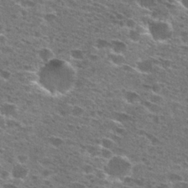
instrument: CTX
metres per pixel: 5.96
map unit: Hto
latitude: 27.4993
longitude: -47.4238
